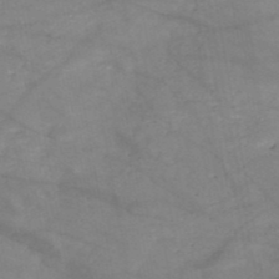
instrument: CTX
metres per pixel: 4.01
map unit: HNb
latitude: -50.5385
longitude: -39.6883
